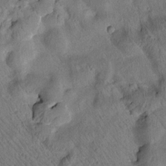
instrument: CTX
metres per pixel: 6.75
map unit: Htu
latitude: 3.2915
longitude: 179.1620
